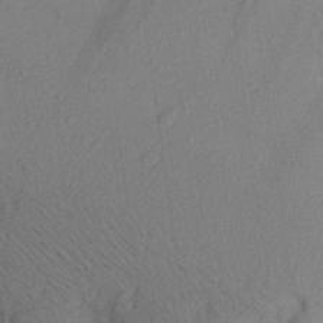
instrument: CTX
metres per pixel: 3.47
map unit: Aa
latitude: 22.3467
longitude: -144.9702
